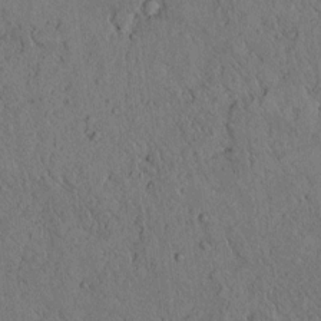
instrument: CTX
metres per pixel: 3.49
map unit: lAvf
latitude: 4.7057
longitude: 159.1431
